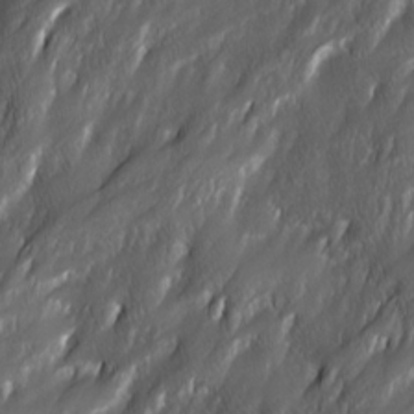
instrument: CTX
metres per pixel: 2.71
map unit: Ave
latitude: 15.9339
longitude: -135.4048
